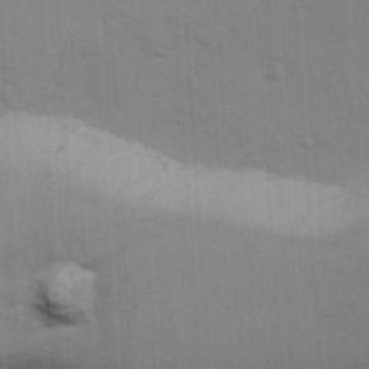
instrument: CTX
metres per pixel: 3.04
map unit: Ave
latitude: 13.4804
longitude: -102.4412
